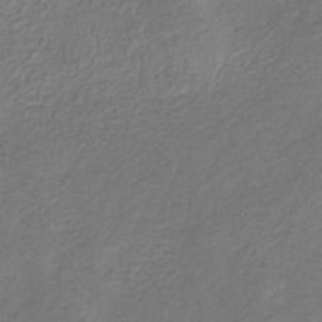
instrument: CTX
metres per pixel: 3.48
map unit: eHb
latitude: -30.7085
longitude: 71.0487
